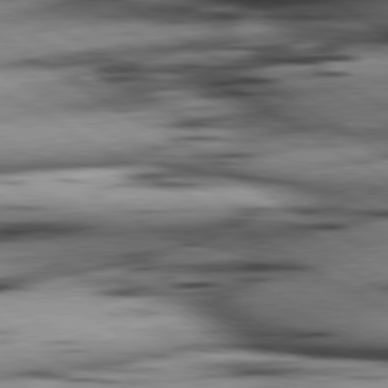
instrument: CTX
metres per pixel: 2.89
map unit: lApd
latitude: 80.0444
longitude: 163.0486
